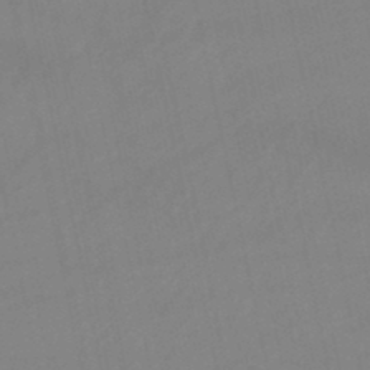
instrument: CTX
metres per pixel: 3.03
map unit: lHb
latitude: -46.1983
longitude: 66.9542
